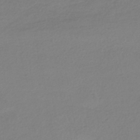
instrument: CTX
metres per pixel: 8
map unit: HNhu
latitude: -44.3684
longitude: 95.1431
